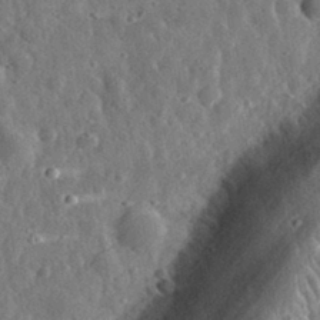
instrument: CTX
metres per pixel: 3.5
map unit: eHh
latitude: 33.4804
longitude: -79.3671
